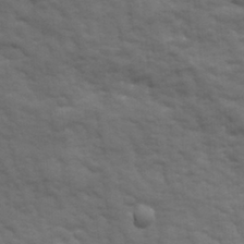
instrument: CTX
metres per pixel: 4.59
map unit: Ave
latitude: 18.9324
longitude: -133.4049
